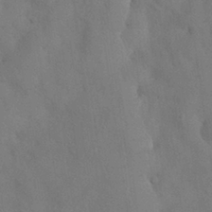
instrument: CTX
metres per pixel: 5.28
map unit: Nhu
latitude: 27.7072
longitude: -70.4412
